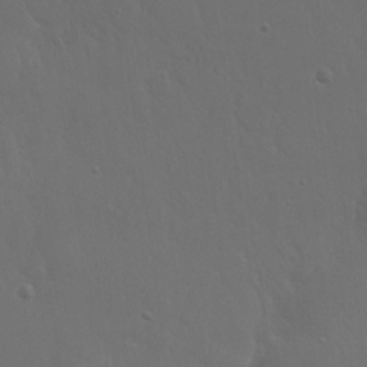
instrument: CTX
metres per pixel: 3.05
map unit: Hto
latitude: 19.2348
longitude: -56.6301
